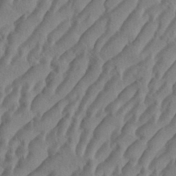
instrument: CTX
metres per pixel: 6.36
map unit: eHh
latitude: 36.5735
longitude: -138.1200
